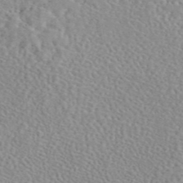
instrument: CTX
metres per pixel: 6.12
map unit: eAb
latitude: 44.9325
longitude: 112.4629
